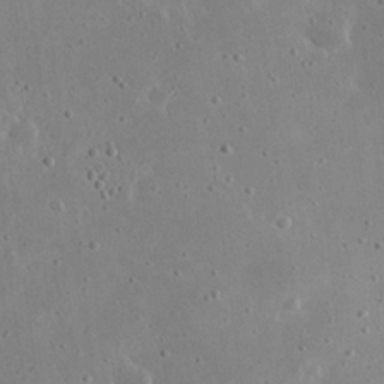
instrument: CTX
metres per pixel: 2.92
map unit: eHh
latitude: 21.5749
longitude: -68.9514
